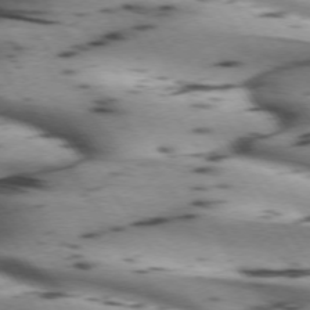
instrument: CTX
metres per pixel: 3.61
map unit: lApd
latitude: 72.4790
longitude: -53.3860
